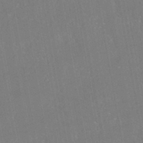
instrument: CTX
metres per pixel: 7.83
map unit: ANa
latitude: -45.1809
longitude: 104.3306
